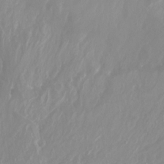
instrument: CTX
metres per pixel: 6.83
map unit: Nhu
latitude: -13.7667
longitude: -64.0633
